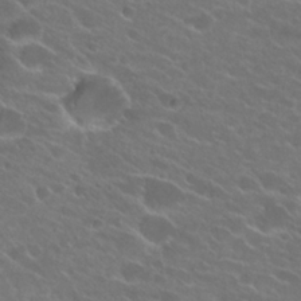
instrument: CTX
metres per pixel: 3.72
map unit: Hto
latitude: 24.5545
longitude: -38.1578
